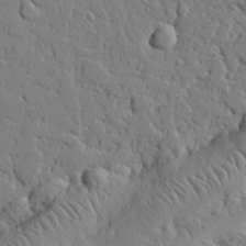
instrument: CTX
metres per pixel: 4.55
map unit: eHh
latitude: 26.9892
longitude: -78.0822
